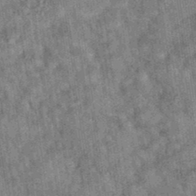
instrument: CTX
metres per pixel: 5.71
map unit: eAb
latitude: 35.8583
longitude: 115.2376
